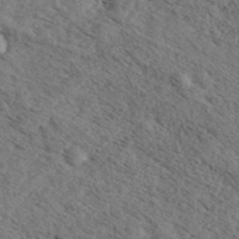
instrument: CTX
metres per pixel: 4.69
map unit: eHh
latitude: 35.5938
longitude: -140.1011
